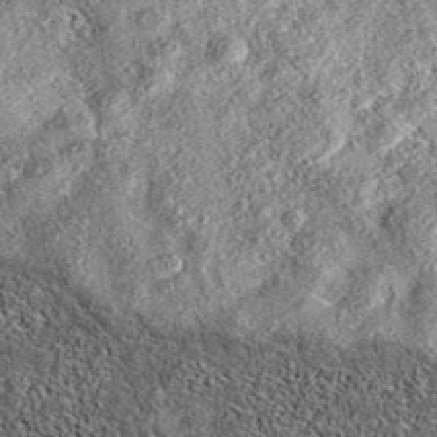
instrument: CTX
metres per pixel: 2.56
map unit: eAb
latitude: 36.4790
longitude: 108.7085
